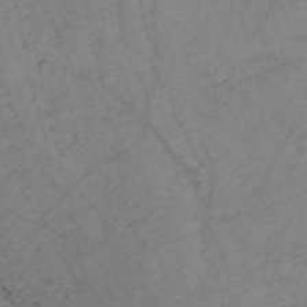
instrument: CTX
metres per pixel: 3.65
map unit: HNb
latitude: -54.9920
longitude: -45.6694
